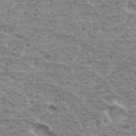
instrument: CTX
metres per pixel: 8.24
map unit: Hto
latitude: 33.3293
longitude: -44.6679
